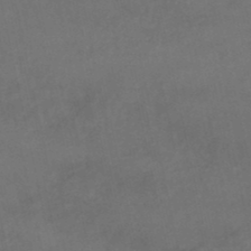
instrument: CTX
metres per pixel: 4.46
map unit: lHb
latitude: -47.2943
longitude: 70.3495
